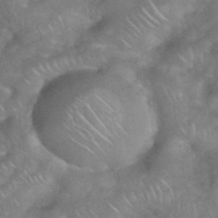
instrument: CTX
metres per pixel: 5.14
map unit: eHh
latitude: 39.0647
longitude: -58.7813
